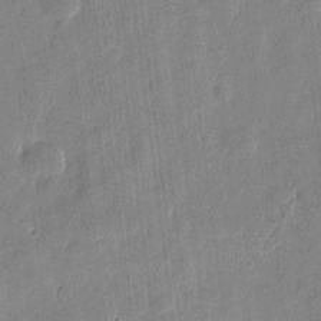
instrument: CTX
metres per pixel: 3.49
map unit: eHh
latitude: 7.9717
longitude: -73.9151
